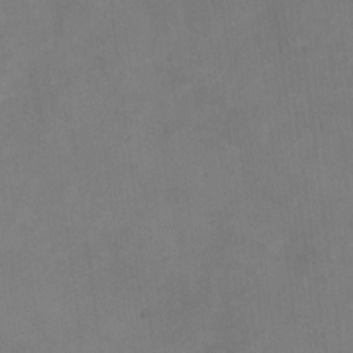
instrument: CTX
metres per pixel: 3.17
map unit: eHh
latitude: -8.4251
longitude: -67.6505
